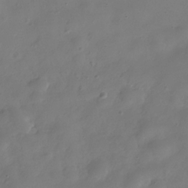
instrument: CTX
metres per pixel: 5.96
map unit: Hve
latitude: -31.5399
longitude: 95.0486
